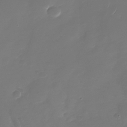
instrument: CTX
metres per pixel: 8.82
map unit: Nhu
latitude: -28.2740
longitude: -68.1200
